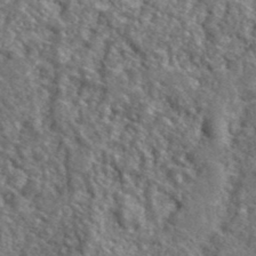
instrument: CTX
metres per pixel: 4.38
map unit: lHvf
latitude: 40.9513
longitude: -89.4805
